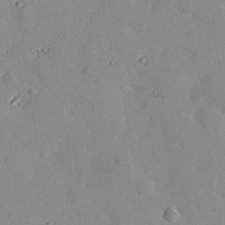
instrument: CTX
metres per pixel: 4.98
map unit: lHvf
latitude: 36.1578
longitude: -90.6490
